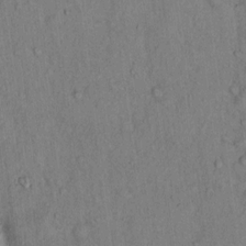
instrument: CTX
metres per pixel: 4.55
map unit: Hto
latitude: 13.3860
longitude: -58.5357
